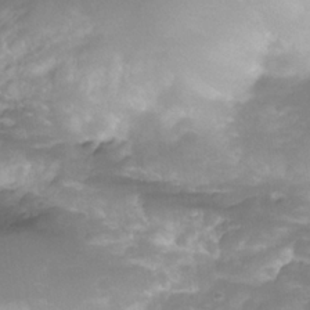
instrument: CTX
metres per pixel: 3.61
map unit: Nhe
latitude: -35.5021
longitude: -146.2334
